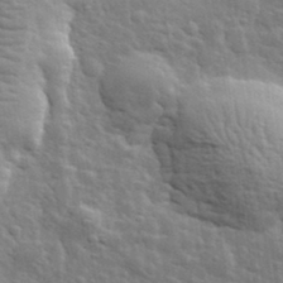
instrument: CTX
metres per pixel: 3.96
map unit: lHvf
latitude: 34.2522
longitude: -81.7072
